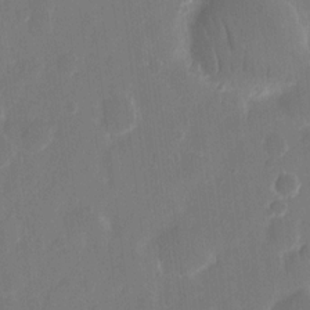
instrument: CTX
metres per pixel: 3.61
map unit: eHh
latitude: 12.1767
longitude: -72.5168
